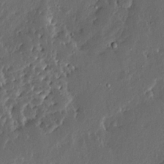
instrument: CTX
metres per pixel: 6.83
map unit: Ave
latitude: 14.2334
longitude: -138.1200
